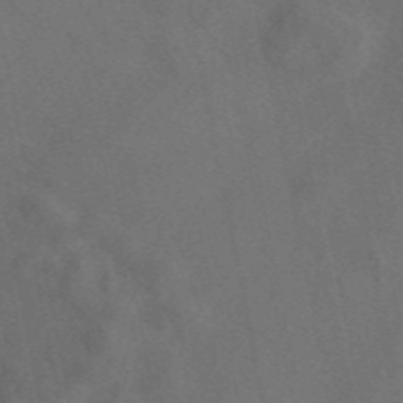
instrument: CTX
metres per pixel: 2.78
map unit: eAb
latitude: 47.3860
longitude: 117.0108
